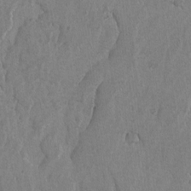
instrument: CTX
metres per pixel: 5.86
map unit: lAvf
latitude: -6.4629
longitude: -114.7813
